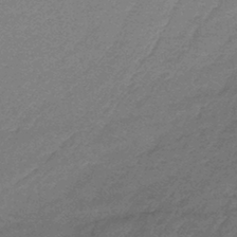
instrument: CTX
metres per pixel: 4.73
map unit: lHb
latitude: -43.0108
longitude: 66.3306
